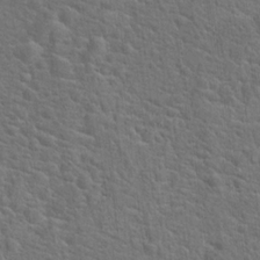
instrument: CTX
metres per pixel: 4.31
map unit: Hto
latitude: 18.5923
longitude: -43.2537
